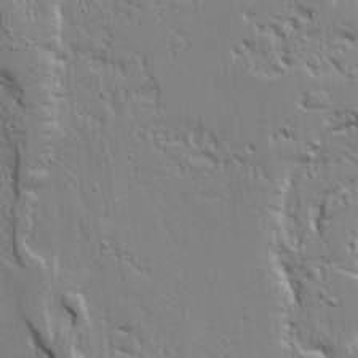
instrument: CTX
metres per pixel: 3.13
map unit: Ave
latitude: 20.6302
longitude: -127.6316
